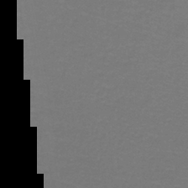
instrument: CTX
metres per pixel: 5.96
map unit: lHb
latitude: -43.0297
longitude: 56.2172
